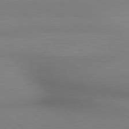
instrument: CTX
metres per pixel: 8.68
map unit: lApd
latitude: 80.4223
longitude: 139.0298
